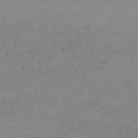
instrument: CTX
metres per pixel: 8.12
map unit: lHb
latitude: -46.0850
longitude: 62.2172
